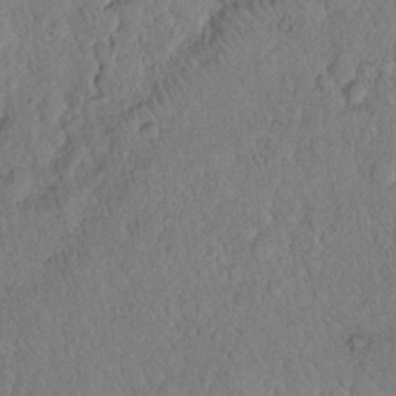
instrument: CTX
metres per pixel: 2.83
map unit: eHh
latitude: 18.8758
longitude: -62.4790
